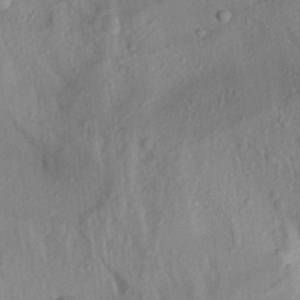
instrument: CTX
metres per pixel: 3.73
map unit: Aa
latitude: 19.7449
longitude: -147.5749
